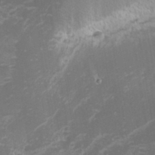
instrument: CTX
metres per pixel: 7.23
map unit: eHh
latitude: -2.1605
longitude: -81.7261
